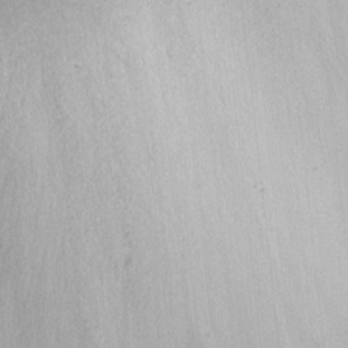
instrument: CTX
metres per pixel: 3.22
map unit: eHh
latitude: 6.6490
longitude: -76.8758
